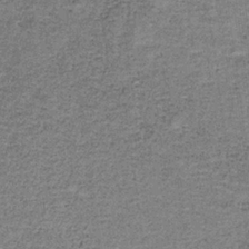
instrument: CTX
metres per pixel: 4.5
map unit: HNb
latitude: -35.4832
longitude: 52.8785
